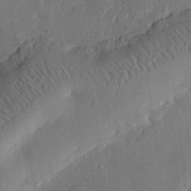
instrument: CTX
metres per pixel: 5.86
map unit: eHh
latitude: 26.9514
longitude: -82.0444
